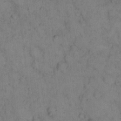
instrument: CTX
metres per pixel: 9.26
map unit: eHh
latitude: 14.4790
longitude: -63.0459
